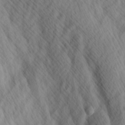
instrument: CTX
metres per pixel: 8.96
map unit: Hve
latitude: 14.1578
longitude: -91.6505
